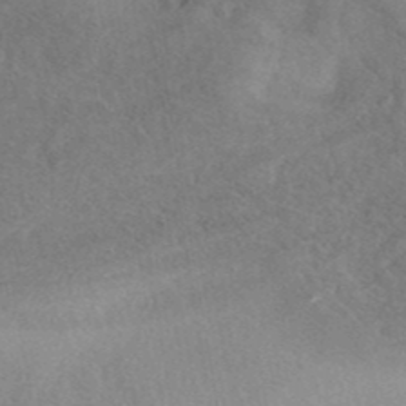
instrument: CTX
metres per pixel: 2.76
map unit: eAb
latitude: 40.1955
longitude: 106.4062
